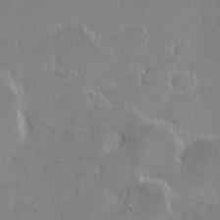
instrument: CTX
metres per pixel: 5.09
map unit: eHh
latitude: -2.1416
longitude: -85.2915
